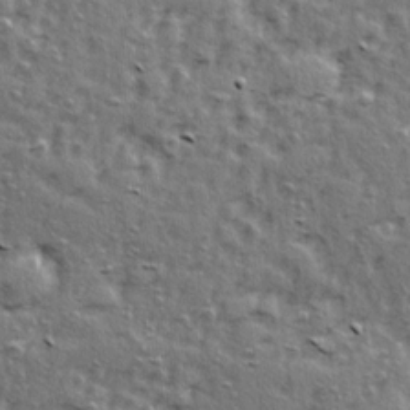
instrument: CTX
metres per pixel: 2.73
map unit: Ave
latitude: 15.7261
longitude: -104.8191
